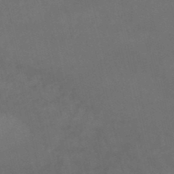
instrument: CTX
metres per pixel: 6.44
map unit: lHb
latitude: -47.3320
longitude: 70.3684
